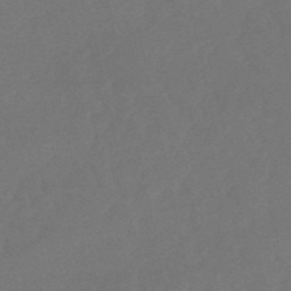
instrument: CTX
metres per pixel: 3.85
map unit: eHb
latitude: -50.7085
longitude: 77.7478
